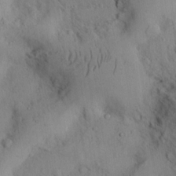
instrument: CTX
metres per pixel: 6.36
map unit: Ht
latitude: 8.2523
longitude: -75.6883
